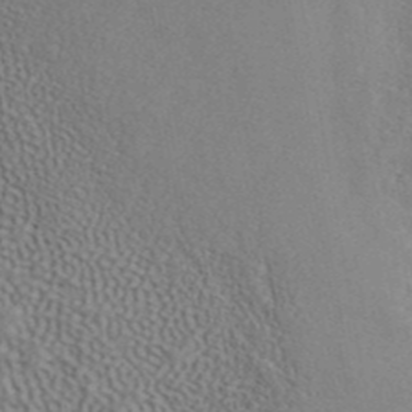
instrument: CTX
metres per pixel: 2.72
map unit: ANa
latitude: 42.4412
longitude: 50.9163
